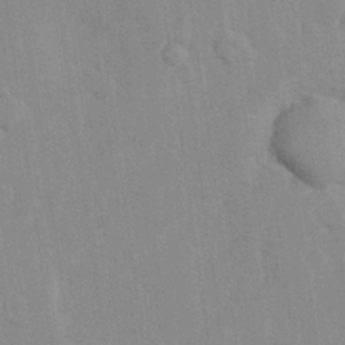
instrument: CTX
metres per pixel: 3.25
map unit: Hve
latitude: 26.3656
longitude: 150.7841
